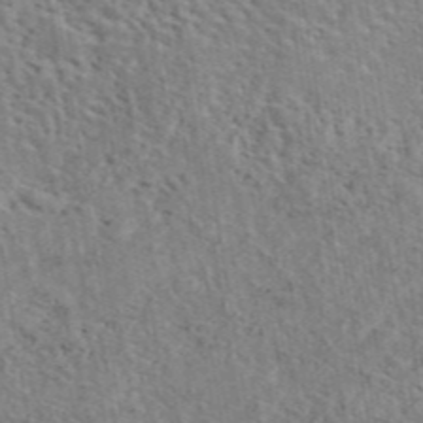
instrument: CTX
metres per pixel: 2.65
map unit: eAb
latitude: 45.1403
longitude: 113.3699
